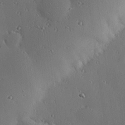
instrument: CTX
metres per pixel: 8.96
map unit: eHh
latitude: 23.0836
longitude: -91.1214
